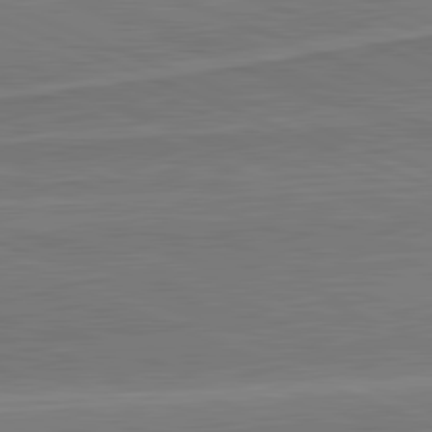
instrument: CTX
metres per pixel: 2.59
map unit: lApd
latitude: 82.1199
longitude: 141.5966
